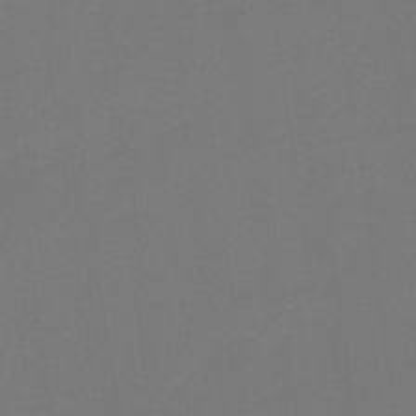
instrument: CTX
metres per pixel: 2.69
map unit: HNb
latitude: -37.8800
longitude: 54.8786
